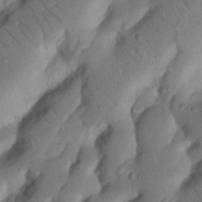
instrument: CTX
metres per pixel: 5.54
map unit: Nhu
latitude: 20.7624
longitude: -75.1214
